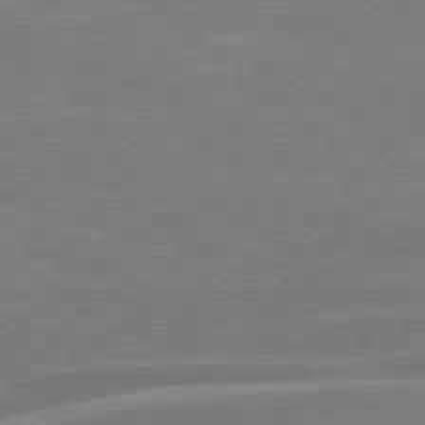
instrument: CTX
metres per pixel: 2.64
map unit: Hpe
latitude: 78.6680
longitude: -127.1403
